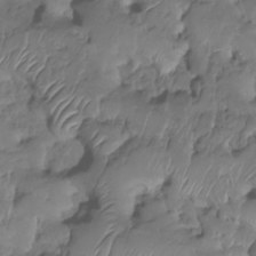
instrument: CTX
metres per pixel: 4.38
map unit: HNhu
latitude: -24.2739
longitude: 50.5007
